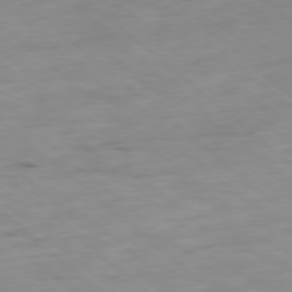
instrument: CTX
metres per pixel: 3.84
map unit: Ap
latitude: -78.4251
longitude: -88.6869
